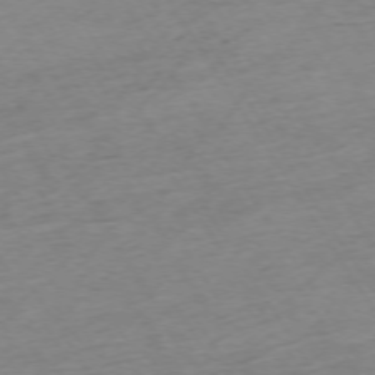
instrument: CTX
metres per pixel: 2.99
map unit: Ap
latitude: -73.4643
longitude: -68.5357
